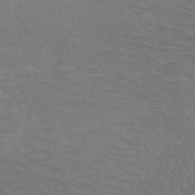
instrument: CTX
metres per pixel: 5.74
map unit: HNb
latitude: -49.8989
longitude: -47.6127
